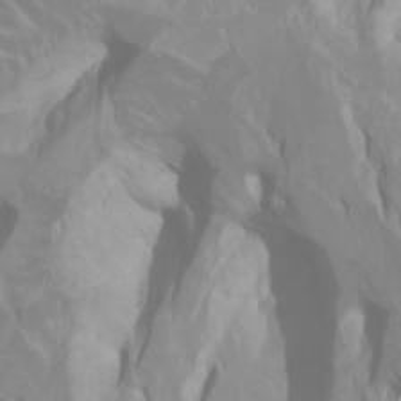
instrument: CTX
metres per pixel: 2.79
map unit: Htu
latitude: -0.7275
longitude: -75.8583
